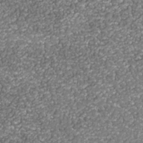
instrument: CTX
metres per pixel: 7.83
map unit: Nhu
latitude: -38.1417
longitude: -82.5734
